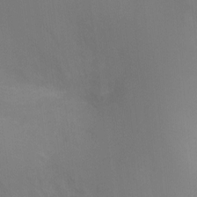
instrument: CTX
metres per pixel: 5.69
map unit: Ht
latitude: -8.5952
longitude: -28.3656
